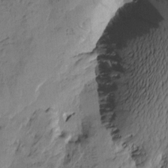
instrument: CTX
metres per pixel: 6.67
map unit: Htu
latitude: -3.3509
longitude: -176.4601
